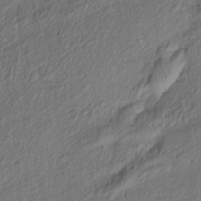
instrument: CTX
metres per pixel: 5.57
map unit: Nve
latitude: -6.9541
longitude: 174.0661
